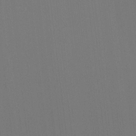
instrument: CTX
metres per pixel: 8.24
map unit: HNhu
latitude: -2.3117
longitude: -6.8758
